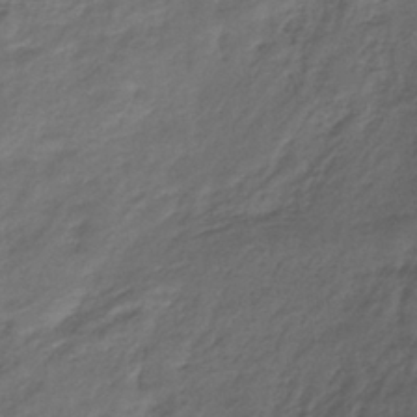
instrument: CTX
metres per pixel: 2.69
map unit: lHb
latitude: -36.6140
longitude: 71.8045
